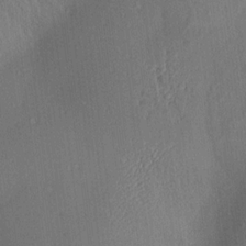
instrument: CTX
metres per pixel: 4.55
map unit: Aa
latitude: 15.1215
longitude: -147.7450
